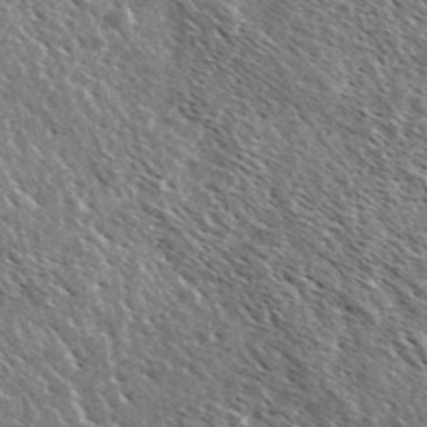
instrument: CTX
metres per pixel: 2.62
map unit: Ave
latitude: 37.3860
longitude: -110.0633
